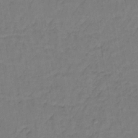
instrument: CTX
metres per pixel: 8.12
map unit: lHb
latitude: -35.2376
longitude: 64.5952
